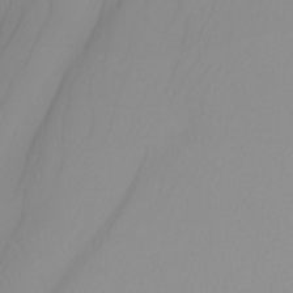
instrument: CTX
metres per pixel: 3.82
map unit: Nhu
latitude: -8.0850
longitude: -95.5371
